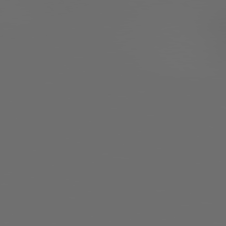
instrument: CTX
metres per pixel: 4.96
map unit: Hpe
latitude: 77.9150
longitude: -177.0458
